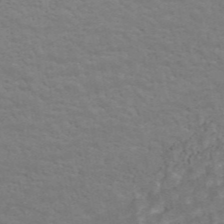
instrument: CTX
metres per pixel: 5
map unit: ANa
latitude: 45.1214
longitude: 26.2739
